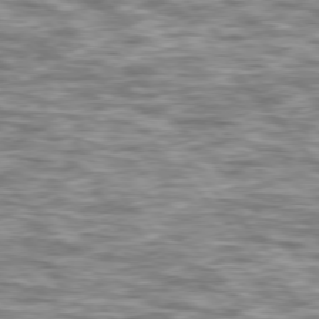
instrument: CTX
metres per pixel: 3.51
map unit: lApd
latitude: 76.5734
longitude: -49.1592
